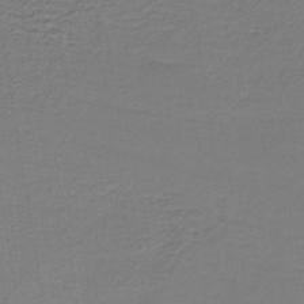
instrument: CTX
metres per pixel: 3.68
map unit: lHb
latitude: -38.4062
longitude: 57.6344
